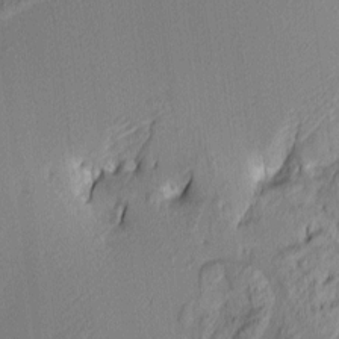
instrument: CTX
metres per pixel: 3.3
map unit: lAa
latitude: 3.7449
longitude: -115.7449
